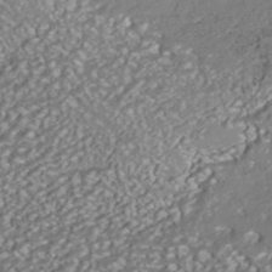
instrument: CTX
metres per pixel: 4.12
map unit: HNhu
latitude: -41.8233
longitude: 107.8612
